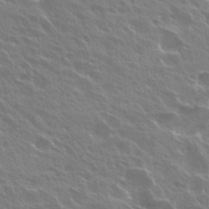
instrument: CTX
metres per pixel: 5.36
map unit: Hto
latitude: 27.4615
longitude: -41.1970
